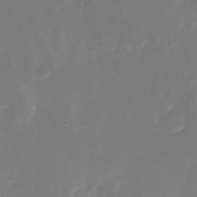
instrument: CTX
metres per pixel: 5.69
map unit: Nhu
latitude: -27.3320
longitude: -73.5560
